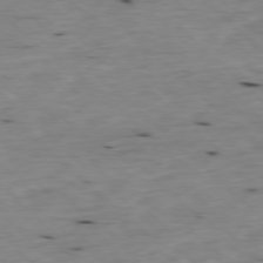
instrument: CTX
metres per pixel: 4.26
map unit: Ap
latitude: -77.7667
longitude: -89.2537
